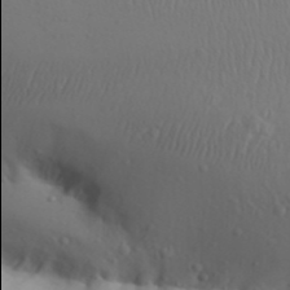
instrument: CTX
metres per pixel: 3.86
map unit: Aa
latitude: 30.1956
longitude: -145.9906
